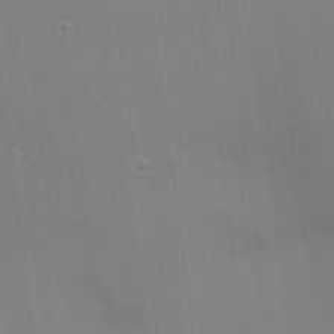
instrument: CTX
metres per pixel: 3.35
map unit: lAa
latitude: 20.4412
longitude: -138.7246
